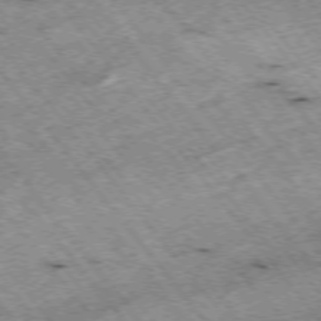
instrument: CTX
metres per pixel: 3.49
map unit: Hpe
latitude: -75.2565
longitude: -18.3467
